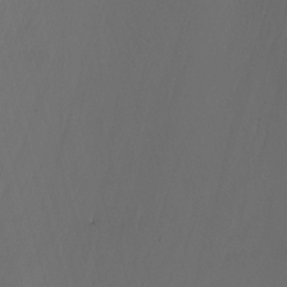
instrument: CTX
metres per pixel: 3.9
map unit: Htu
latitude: -6.8219
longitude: -66.7435
